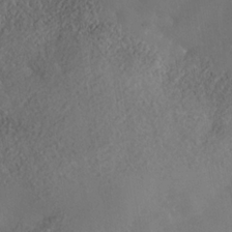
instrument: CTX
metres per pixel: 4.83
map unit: Nhe
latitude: -35.6722
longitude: -130.6491
